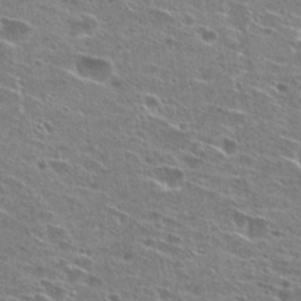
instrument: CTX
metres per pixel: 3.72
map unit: Hto
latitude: 26.2523
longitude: -45.8772
